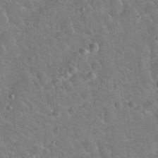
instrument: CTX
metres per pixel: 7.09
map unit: Hto
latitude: 19.6882
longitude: -49.9717
